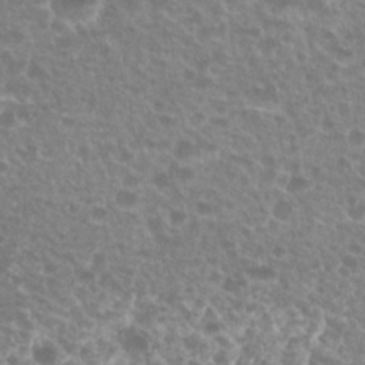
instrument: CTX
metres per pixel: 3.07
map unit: Nhu
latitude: 25.3103
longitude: -51.5182
